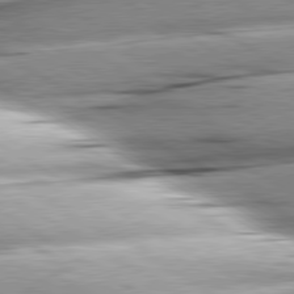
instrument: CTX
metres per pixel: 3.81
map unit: lApd
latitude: 80.1956
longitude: -156.7435
